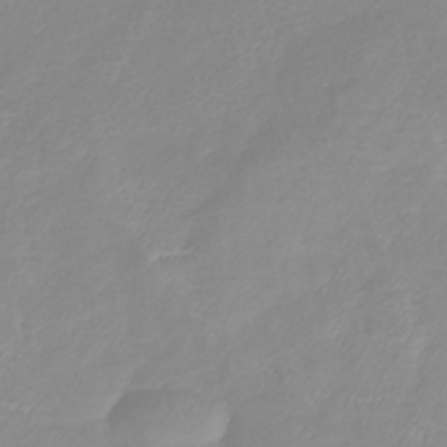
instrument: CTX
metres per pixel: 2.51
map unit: lHb
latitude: -40.2739
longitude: 76.6518
